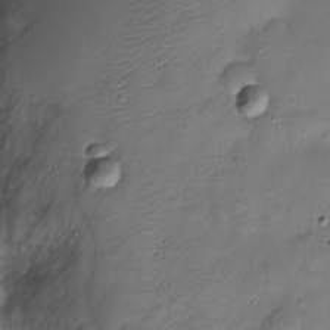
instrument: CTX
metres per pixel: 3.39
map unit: Nve
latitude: -24.2550
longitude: 106.1039
